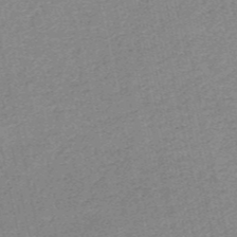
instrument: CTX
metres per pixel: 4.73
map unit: HNb
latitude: -53.2753
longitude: -39.8772
